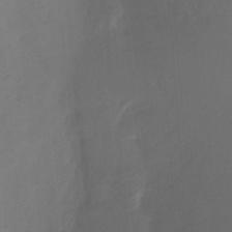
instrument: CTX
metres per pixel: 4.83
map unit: HNhu
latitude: -27.8233
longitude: 74.5574
